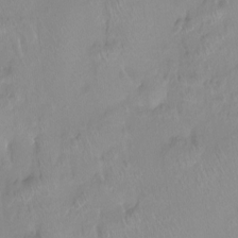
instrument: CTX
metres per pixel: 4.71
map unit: Htu
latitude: -13.9745
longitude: -45.8961
